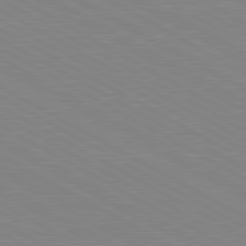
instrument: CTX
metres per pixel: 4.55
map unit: lApd
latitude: 80.6113
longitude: 151.3888
